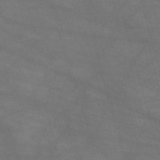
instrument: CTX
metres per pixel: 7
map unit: Nve
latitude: -59.4076
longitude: 59.0675
